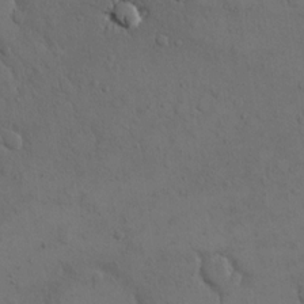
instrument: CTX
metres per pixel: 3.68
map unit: eHh
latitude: 15.9717
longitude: -67.4615
